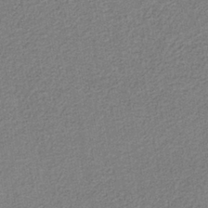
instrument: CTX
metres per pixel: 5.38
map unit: eAb
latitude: -38.0850
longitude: 52.1227
